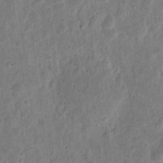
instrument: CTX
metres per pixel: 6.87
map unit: eHh
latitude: 10.5357
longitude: -73.4049
